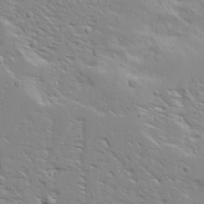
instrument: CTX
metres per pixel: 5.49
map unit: Ave
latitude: 13.7450
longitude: -139.1970
